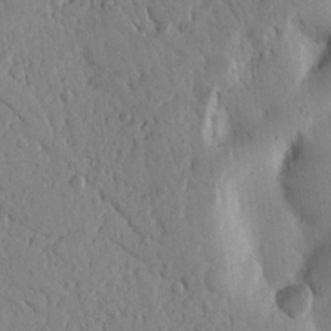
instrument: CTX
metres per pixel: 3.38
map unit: Nhu
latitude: 15.0081
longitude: -78.1578
